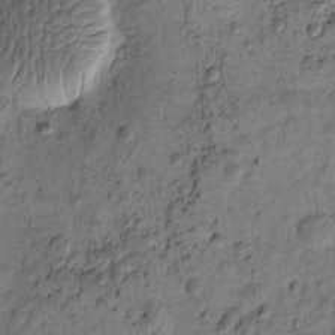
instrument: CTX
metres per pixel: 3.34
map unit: eHh
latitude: -0.4818
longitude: 15.9367
